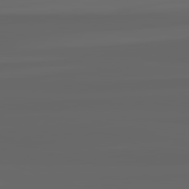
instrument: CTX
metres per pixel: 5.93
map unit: lApd
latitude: 82.4034
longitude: -170.7057
